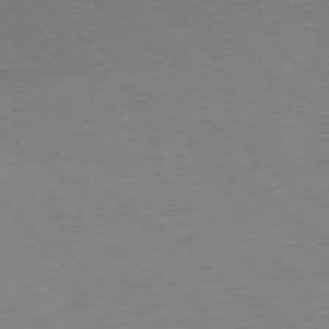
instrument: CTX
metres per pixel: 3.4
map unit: Hpe
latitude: -78.8597
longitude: 17.1809
